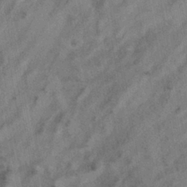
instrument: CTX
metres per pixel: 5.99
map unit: HNhu
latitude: -39.4832
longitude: 102.4251
